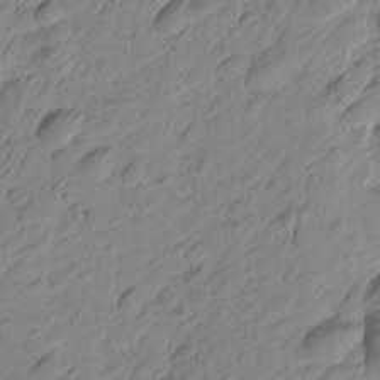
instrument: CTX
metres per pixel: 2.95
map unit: Htu
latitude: -1.6155
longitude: -175.3671
